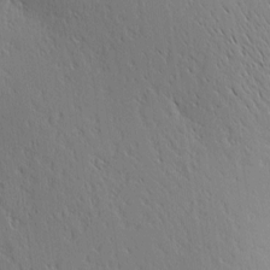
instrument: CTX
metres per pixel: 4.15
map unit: Ave
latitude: 1.6316
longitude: -115.4426
